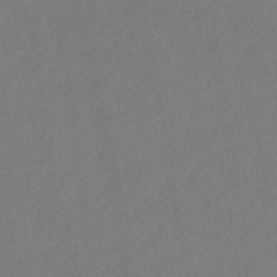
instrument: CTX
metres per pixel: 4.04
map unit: lHb
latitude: -42.8974
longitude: 78.1228
